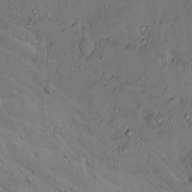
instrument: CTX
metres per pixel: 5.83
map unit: Ave
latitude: 13.9150
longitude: -132.6491
